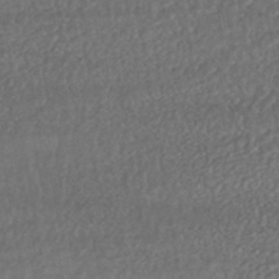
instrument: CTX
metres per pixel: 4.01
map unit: HNhu
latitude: -45.8422
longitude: 104.4818
